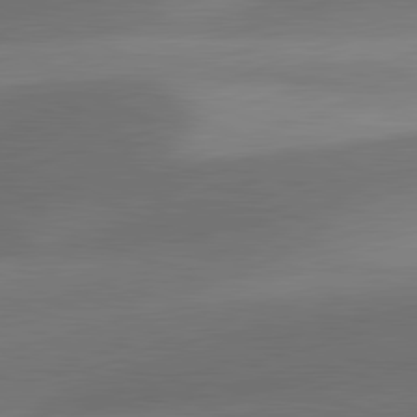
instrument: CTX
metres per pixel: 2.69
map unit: lApd
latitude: 81.3859
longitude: 129.6533
